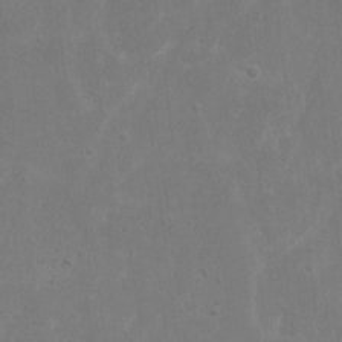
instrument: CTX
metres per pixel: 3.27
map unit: eHh
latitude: 17.6127
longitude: -72.4034
